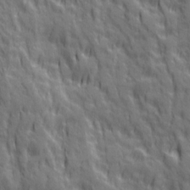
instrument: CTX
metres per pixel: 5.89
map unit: Ave
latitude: 20.1578
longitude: -134.5357
